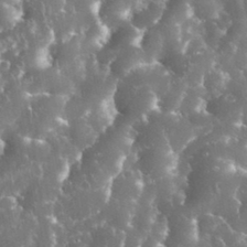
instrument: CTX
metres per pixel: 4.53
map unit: eHh
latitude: 33.9906
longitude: -62.8002
